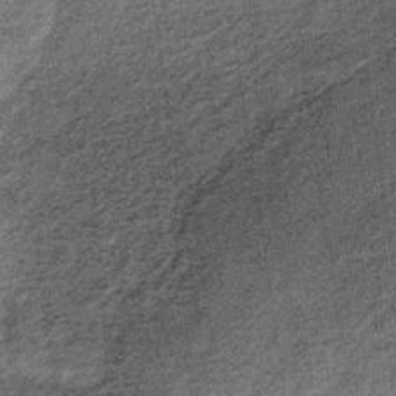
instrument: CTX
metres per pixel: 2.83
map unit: lHb
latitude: -38.7085
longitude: 66.5385
